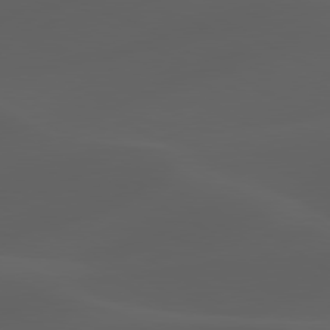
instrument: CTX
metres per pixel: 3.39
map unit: lApd
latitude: 80.1956
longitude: -89.8584
